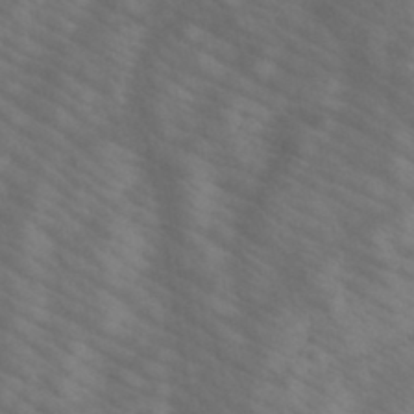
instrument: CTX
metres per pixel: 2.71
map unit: HNb
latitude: -45.2943
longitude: -41.1970
